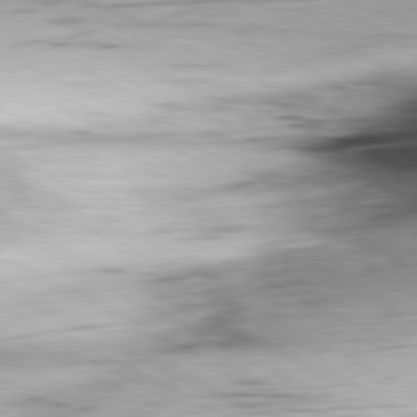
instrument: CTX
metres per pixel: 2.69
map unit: Ap
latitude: -80.8408
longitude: -82.6490
